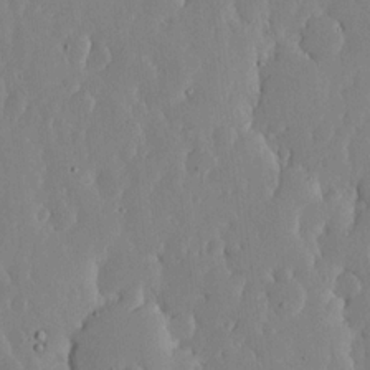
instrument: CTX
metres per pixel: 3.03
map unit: lHvf
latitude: 17.3482
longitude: -115.0080
